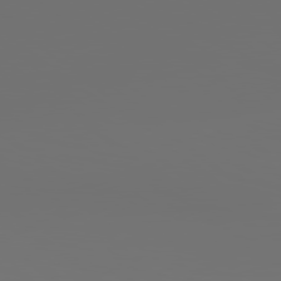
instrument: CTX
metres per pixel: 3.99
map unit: Hpe
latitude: 79.0648
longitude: 177.2187
